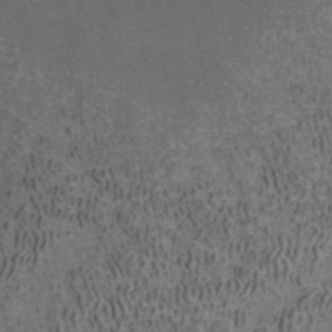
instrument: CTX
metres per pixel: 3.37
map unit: ANa
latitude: 40.7246
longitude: 20.9730
